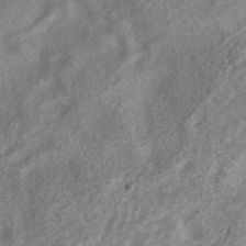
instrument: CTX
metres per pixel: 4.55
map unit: HNhu
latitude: -39.8800
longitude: 100.8785
